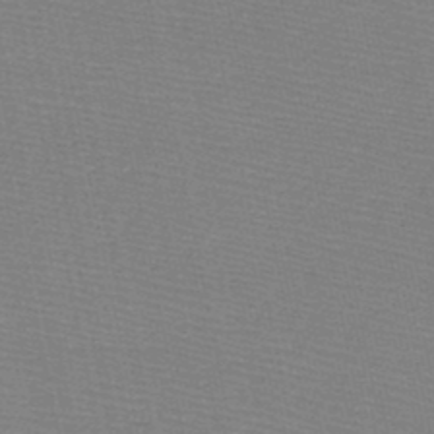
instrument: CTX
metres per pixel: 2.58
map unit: HNb
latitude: -48.5007
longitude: -41.1214
